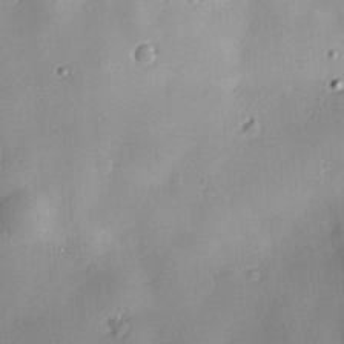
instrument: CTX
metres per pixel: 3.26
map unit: Nve
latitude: -7.8233
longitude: 174.4062
